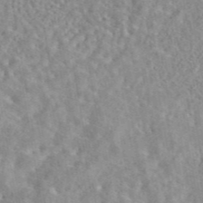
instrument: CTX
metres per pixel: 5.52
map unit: eAb
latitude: 44.6868
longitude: 117.0108
